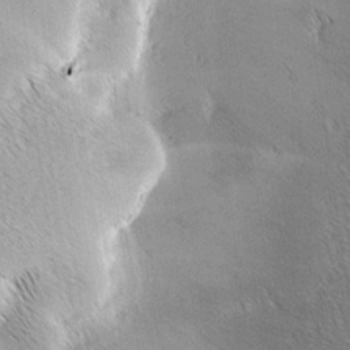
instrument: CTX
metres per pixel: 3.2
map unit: lAa
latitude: -4.9163
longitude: -120.8380
